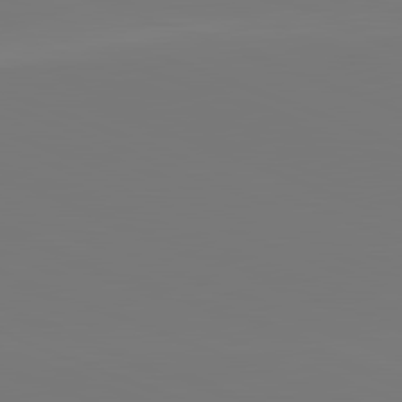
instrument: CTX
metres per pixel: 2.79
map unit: lApd
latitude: 82.1388
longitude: 146.3684
